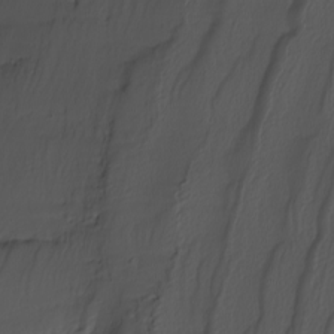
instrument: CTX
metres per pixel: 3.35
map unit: Nhu
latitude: -3.8800
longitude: -93.5371
